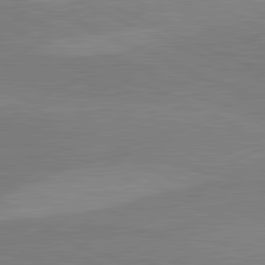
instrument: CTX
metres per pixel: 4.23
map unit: lApd
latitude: 81.9339
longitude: 139.5588
